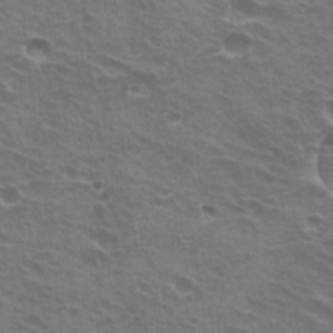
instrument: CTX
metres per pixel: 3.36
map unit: Hto
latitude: 22.2145
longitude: -31.9717
